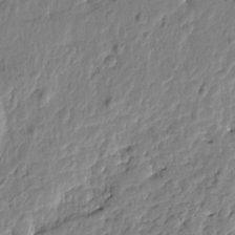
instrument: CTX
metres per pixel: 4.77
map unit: Htu
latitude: -1.1620
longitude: -179.6316
